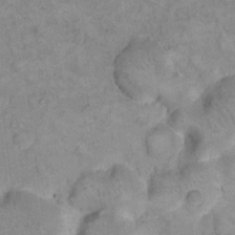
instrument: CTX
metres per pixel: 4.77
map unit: eHh
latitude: 12.8569
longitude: -65.0458
